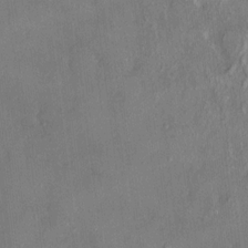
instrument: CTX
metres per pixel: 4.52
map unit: HNhu
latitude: 3.1970
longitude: 8.2928
